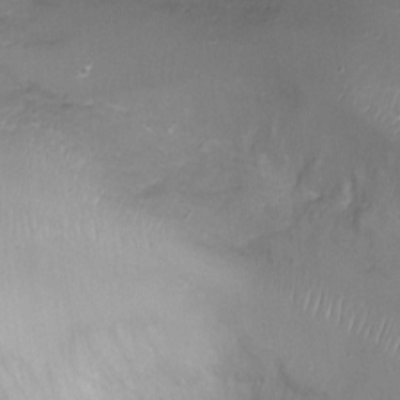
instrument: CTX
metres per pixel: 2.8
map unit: Aa
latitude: -8.1228
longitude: -71.9528
